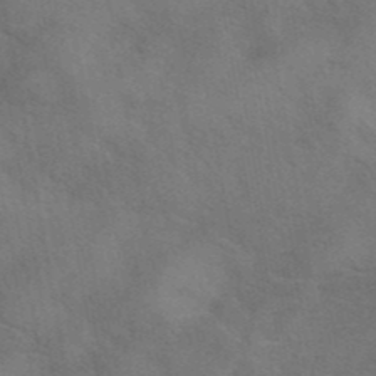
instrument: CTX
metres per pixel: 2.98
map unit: eAb
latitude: 42.2901
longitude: 107.7667
